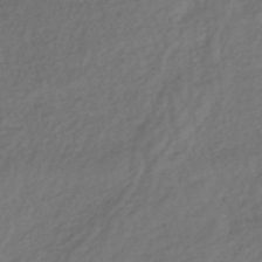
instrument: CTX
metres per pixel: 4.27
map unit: lHb
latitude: -38.7652
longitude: 70.2362
